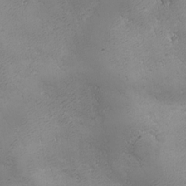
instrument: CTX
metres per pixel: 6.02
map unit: Ave
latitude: -7.6155
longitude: -121.2726
